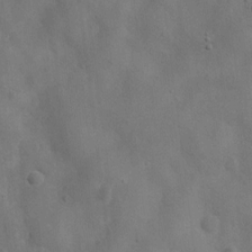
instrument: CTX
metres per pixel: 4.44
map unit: Nhu
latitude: 6.6868
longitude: -24.5923
